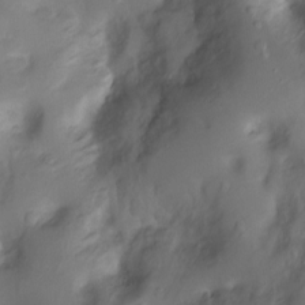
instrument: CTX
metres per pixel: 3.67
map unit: Ht
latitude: -0.5952
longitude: -36.4790
